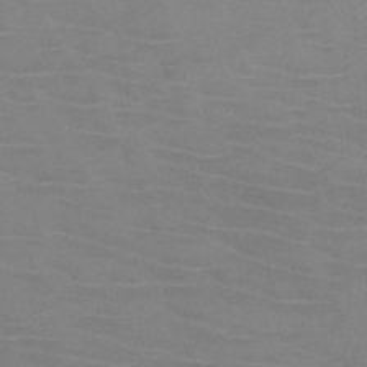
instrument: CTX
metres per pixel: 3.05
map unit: HNb
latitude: -46.2928
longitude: -46.3845
